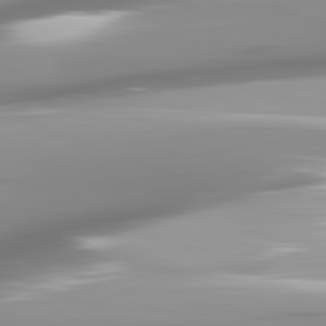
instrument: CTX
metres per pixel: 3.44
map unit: lApd
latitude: 82.0822
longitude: -143.6316
